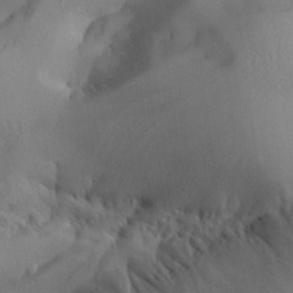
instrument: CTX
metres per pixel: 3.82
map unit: Aa
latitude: 24.5545
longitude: -128.1578
